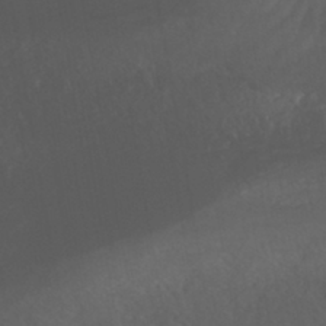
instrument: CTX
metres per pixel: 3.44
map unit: ANa
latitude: -41.7100
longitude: 104.6707
